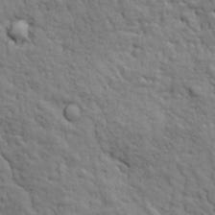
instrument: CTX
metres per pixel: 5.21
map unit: Ave
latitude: 17.7639
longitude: -132.8758
